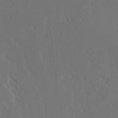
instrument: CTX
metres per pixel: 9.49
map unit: lAvf
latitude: -3.5777
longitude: -113.8205
